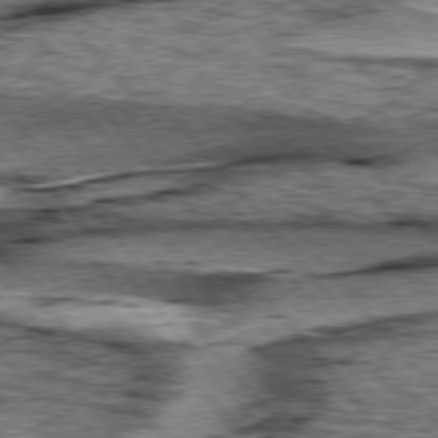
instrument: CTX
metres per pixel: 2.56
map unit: lApd
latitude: 76.6301
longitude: -71.0269
